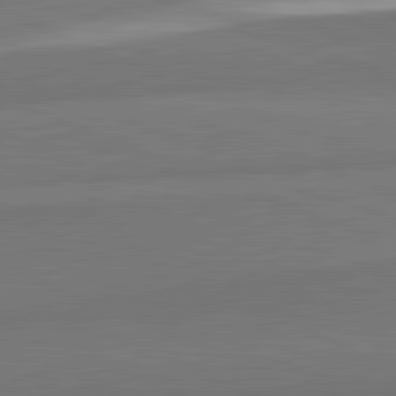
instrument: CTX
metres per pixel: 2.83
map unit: lApd
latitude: 82.1199
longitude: 152.5951
